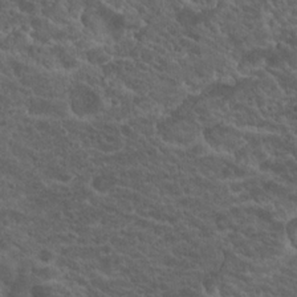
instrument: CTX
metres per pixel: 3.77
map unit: Hto
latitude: 19.4048
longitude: -34.5545
